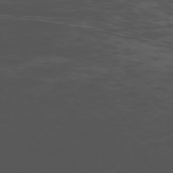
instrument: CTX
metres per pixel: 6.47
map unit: Ap
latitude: -76.4062
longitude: -65.8205
